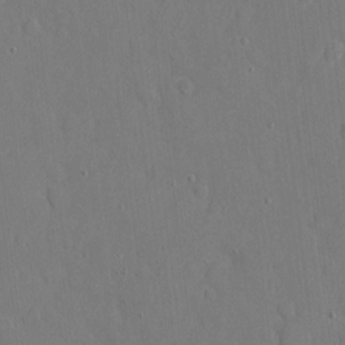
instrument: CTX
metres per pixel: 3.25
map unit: eHh
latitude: 6.0255
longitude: -68.1767
